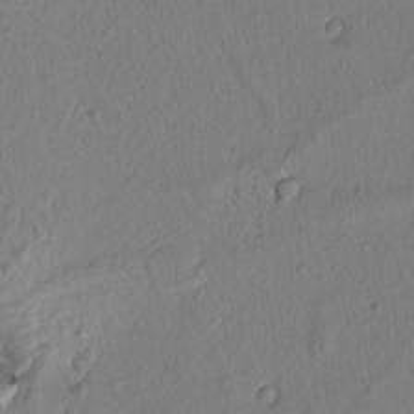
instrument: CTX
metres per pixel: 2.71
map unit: lAvf
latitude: 8.4601
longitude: 166.0850
